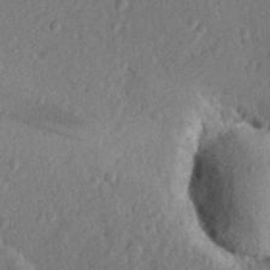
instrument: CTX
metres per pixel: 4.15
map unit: lHvf
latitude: 23.4048
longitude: 144.0850
